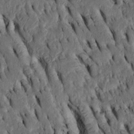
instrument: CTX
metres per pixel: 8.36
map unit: Htu
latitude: -3.0486
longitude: 151.2564
